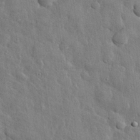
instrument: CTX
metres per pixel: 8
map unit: eHh
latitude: 29.3859
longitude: -79.7261
